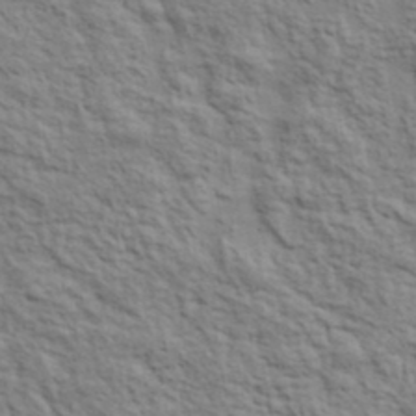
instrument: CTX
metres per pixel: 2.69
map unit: lHvf
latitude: 38.7813
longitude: -89.3104
